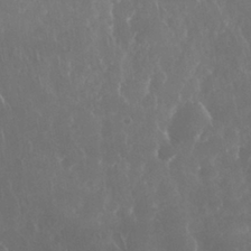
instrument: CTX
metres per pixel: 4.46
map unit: Nhu
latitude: 28.3656
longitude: -63.4238
